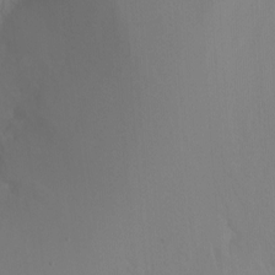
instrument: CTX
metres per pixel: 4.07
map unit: Hto
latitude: -6.7841
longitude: -48.1011
